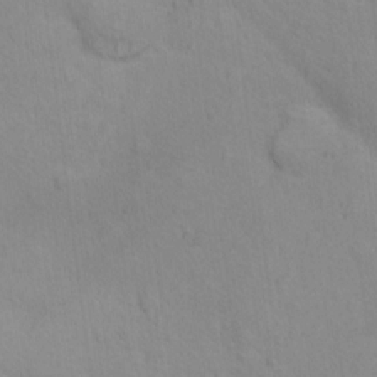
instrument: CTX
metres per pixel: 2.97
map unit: Nhu
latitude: 16.4601
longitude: -33.0647
